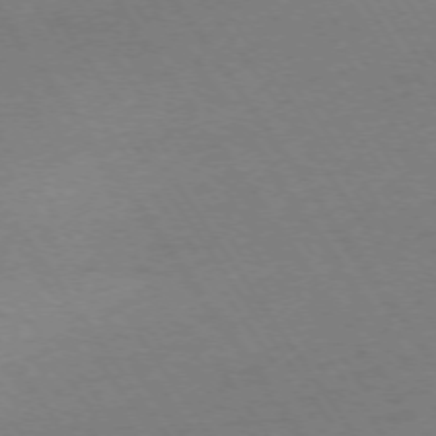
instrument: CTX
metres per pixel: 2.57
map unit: Ap
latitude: -74.1417
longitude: -71.1025
